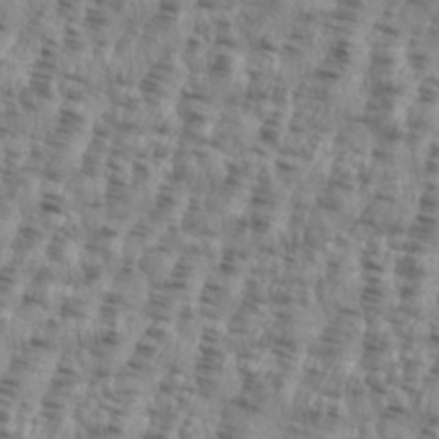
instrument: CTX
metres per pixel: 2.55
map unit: eHh
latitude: 35.6694
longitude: -136.4790
